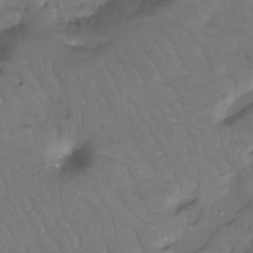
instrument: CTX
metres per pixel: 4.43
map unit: Htu
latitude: -12.3873
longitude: -45.7827
